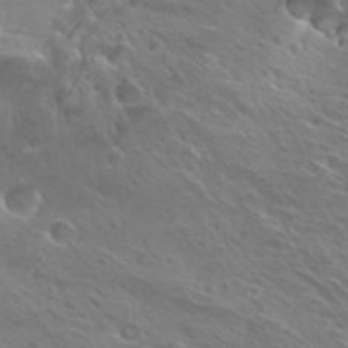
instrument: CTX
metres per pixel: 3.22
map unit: Hto
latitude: 28.1200
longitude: -40.1388
